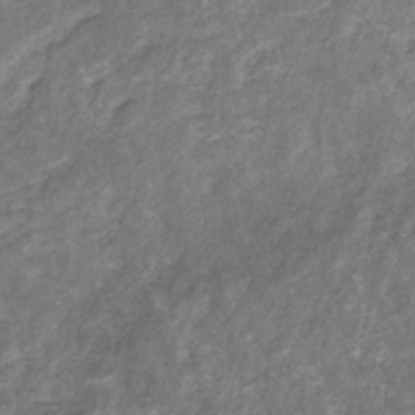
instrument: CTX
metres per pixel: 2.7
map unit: eHb
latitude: -31.0675
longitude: 69.8044
